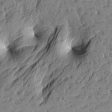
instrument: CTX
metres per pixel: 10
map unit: Htu
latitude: -3.4454
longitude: -175.9339
